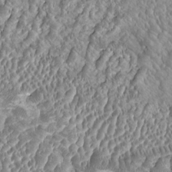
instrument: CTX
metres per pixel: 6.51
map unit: HNhu
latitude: -0.5952
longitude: 1.2565
